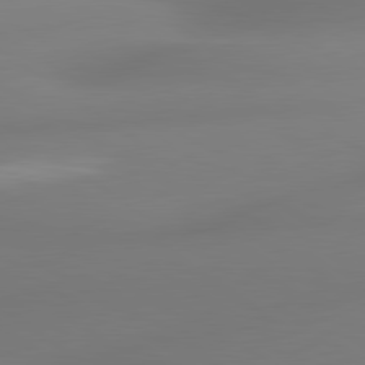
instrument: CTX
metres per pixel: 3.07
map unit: lApd
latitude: 80.5735
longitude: -164.5168
